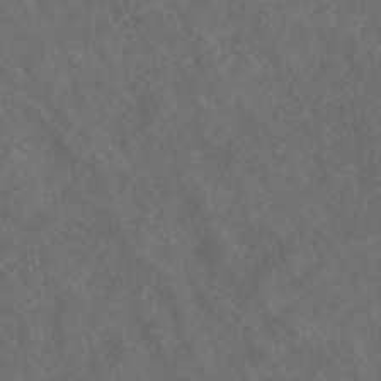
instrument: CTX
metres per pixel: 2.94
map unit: ANa
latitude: 43.1214
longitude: 27.7855
